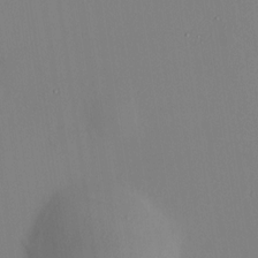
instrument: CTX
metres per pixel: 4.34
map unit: HNhu
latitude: 10.0444
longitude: 10.9164
